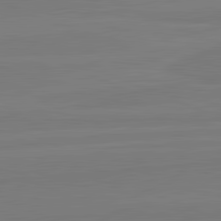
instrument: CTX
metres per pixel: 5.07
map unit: lApd
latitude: 82.1766
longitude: 165.8423
